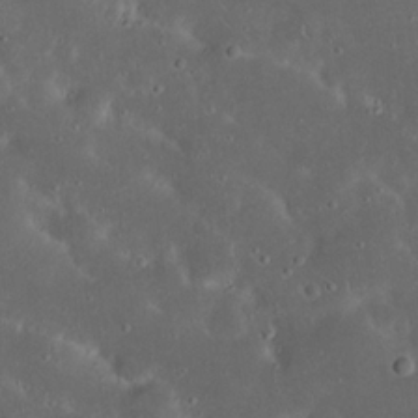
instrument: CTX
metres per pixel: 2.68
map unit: Nhu
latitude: 22.9325
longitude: -70.9514
